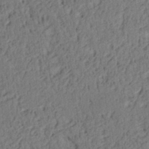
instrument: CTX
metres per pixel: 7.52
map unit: Ht
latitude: 13.1403
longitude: -74.5735
